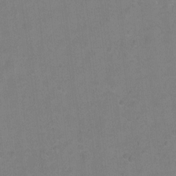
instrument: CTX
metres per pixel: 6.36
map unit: Hto
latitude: -5.3509
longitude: -35.8205
